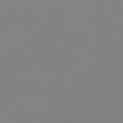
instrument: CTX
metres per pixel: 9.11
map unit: eHb
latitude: -37.7477
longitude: 74.8597
